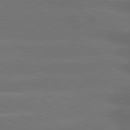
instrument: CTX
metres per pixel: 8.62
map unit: lApd
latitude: 80.9514
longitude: -146.6491
